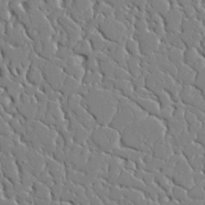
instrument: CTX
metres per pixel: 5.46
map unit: Ave
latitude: 23.7072
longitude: -129.6883
